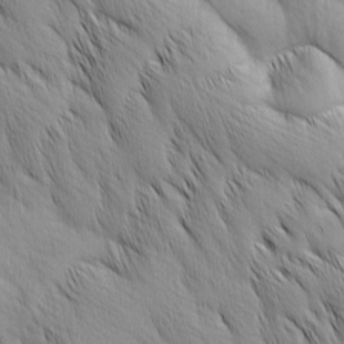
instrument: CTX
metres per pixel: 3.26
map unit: Ave
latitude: 12.6113
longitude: -105.9906
